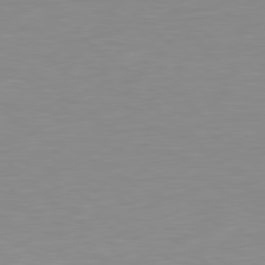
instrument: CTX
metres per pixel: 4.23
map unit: Hpe
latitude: 78.7624
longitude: -172.7435
